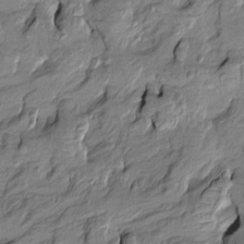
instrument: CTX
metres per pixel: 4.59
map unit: Htu
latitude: -8.3684
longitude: 177.4454
